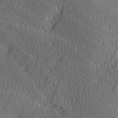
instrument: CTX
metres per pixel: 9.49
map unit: Ave
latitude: -6.0472
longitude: -120.5168
